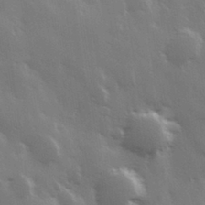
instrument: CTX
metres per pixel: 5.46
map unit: Hve
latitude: 28.6868
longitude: 148.1984
